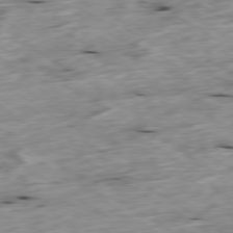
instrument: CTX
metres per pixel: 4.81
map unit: Ap
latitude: -79.6910
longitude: -88.9703
